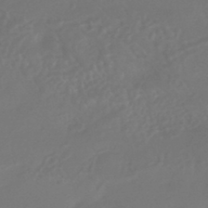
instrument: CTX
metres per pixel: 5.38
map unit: HNhu
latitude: -43.1053
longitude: 92.3873
